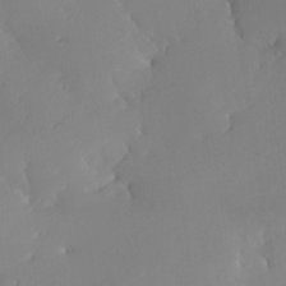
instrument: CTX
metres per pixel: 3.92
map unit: Nhe
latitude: -29.4454
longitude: -110.1389
